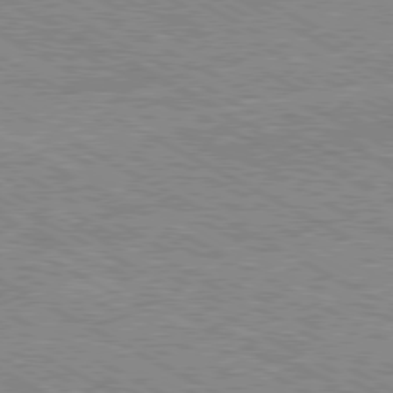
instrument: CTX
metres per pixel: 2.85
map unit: Hpe
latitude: -80.8030
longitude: 20.6896
